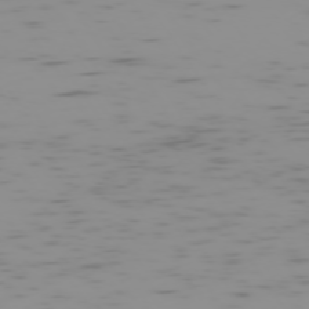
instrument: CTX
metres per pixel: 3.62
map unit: Hpe
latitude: -73.9556
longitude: 7.6344
